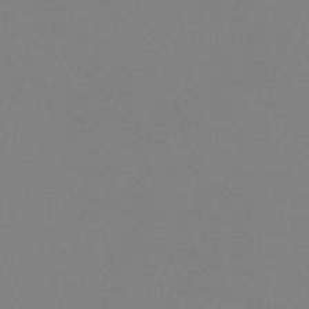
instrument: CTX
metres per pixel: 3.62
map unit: HNb
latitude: -46.3117
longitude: 55.7856
